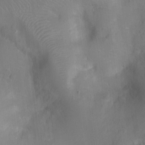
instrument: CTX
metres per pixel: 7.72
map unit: Ht
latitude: -9.1998
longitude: -22.8191
